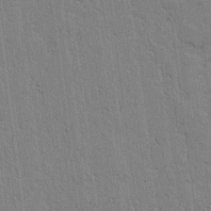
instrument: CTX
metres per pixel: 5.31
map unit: lHvf
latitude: 17.4237
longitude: -116.2145
